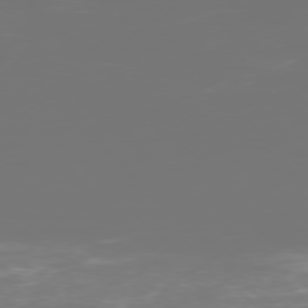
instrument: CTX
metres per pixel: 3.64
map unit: Ap
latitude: -77.3510
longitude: -62.4223
